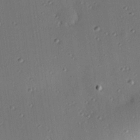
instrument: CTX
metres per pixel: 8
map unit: eHh
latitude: 23.2726
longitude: -90.9514
